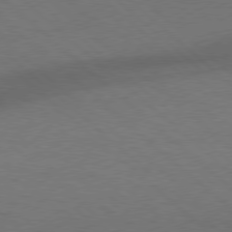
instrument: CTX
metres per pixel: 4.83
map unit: Hpe
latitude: 77.6505
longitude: -150.8380
